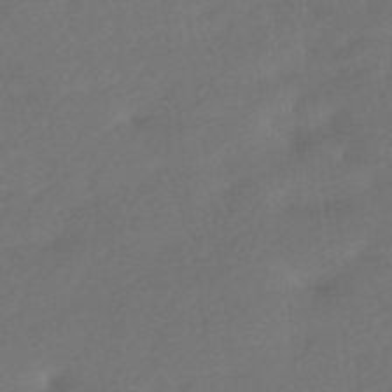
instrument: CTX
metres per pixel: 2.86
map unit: HNhu
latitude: -42.3495
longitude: 92.8219
